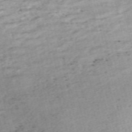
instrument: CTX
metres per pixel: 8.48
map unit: Nve
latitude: -58.7652
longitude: 65.8612
